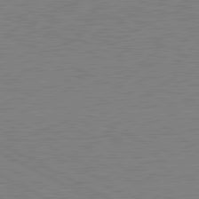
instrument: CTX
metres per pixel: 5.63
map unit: lApd
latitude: 81.0836
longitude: 150.8786
